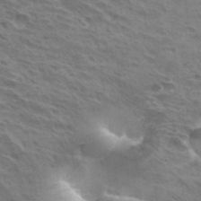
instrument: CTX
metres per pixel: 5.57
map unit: Hto
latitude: 31.7639
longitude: -41.0647
